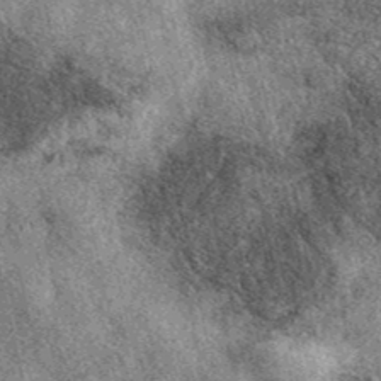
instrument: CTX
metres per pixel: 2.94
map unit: eAb
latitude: 39.6694
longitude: 109.3321
